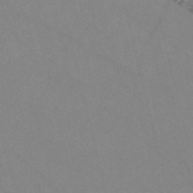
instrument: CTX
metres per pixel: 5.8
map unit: Nve
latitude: -57.1053
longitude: 50.9353
